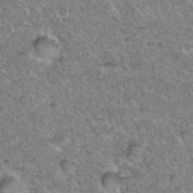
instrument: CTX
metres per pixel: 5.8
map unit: Hto
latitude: 35.5560
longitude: -47.8962
